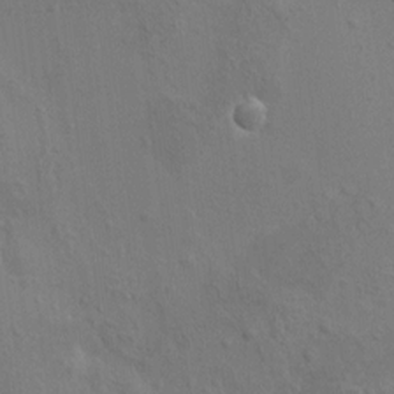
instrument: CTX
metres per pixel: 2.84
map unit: HNhu
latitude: 7.1214
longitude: -0.4979
